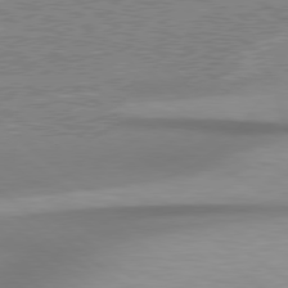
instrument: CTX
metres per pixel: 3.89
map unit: Hpe
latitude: 78.9325
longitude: -132.9892
